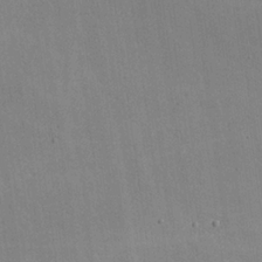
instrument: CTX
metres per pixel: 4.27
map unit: lHvf
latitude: -10.3306
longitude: -102.1011
